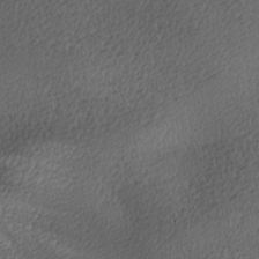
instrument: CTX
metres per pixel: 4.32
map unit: lAa
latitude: -8.7652
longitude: -125.2537
